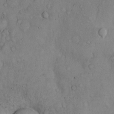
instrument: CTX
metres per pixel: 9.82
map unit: Hto
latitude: 9.9906
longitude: -57.5938
